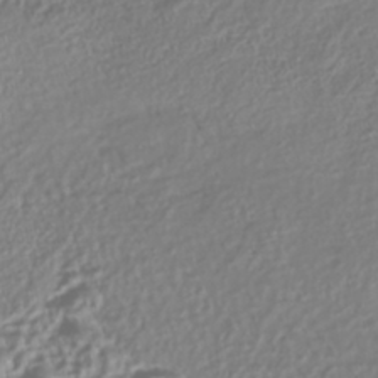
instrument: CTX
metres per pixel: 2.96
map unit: Nhe
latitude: -45.3699
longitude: 151.4076
